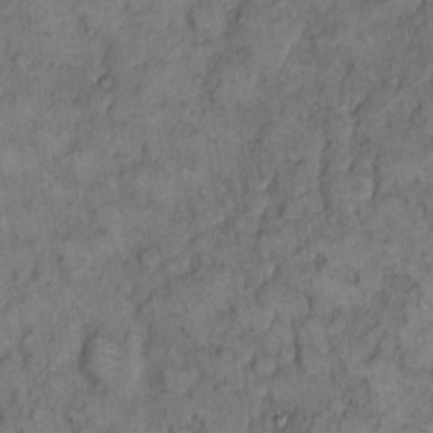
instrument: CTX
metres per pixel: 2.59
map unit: eHh
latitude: 8.7624
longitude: -63.4049
